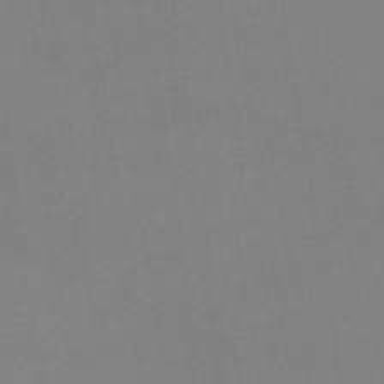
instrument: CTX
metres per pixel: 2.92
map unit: eHb
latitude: -49.8234
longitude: 67.8233
